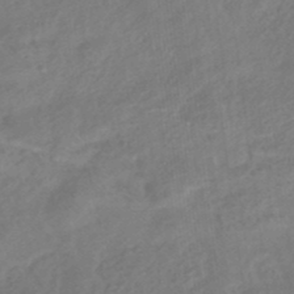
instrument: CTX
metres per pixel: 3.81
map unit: HNhu
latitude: -41.2187
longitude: 93.1242
